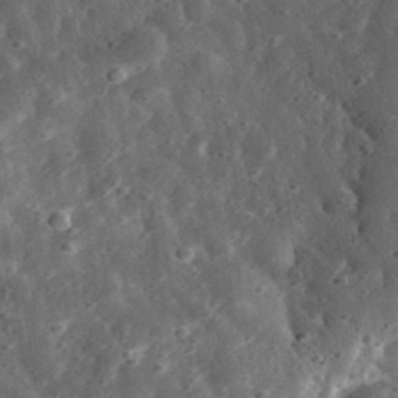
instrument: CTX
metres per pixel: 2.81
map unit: eHh
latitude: 33.8961
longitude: -79.2915
